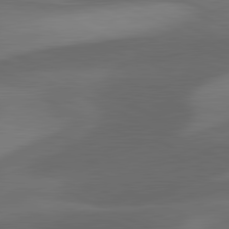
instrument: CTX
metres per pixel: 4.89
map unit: lApd
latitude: 81.4048
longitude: 126.2739
